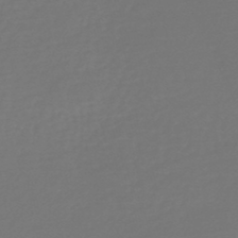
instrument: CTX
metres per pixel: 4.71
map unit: HNhu
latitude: -48.4629
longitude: 98.8030
